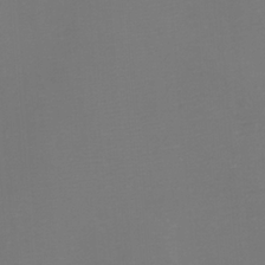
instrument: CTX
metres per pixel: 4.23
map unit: Htu
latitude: -5.7855
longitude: -72.7247
